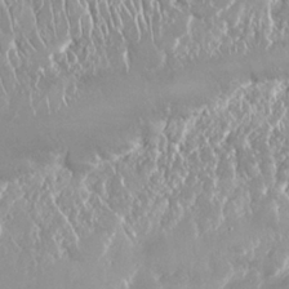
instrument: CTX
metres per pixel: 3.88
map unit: Nhu
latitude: 25.0458
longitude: -60.7246
